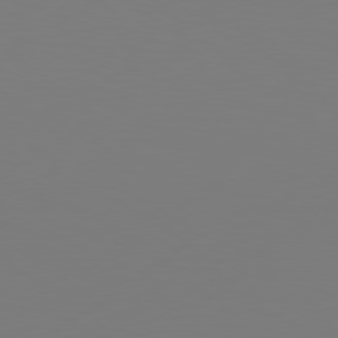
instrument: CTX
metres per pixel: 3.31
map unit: Hpe
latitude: 78.2523
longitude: -128.9702
